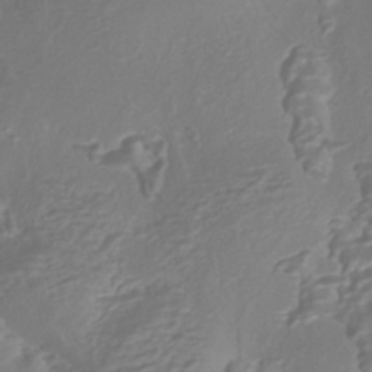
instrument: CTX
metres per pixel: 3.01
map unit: HNhu
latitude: -40.5951
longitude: 108.3495
